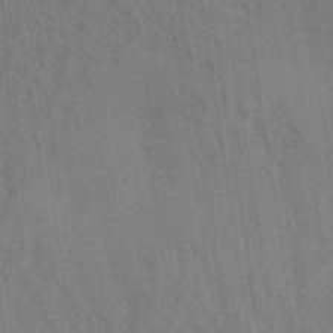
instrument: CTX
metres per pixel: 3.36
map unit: Aa
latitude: 30.8569
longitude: -139.3104
